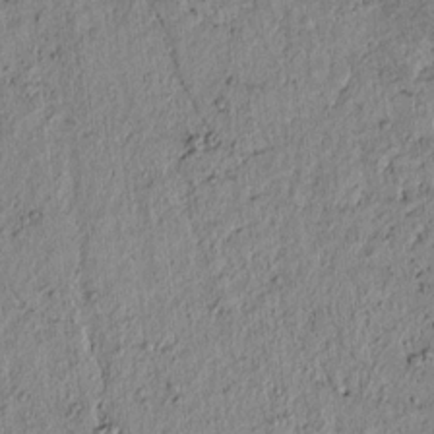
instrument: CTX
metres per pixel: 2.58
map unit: lAvf
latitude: 7.5371
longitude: 163.7288
